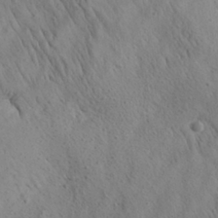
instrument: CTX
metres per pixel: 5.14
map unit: Aa
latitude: 26.7246
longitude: -142.4979
